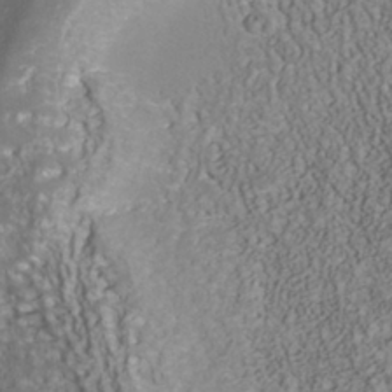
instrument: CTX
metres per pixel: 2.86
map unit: Nhu
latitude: -40.4062
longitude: -85.2915
